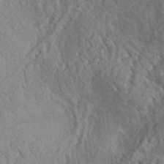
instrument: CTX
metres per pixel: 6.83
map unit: Aa
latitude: 30.9514
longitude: -138.5735
